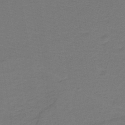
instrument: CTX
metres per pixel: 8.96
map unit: lHb
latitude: -42.8974
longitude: 53.9178
